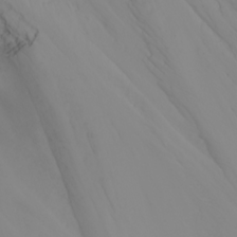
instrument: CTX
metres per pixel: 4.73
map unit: Nhu
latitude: -0.4818
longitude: -75.0836
